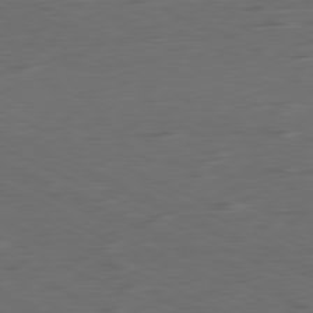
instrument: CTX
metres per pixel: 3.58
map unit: Ap
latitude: -81.6533
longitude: -62.3279
